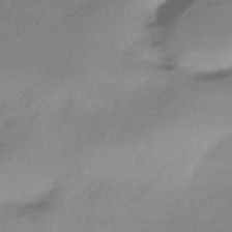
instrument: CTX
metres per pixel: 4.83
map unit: HNhu
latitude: -42.9919
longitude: 96.3118
